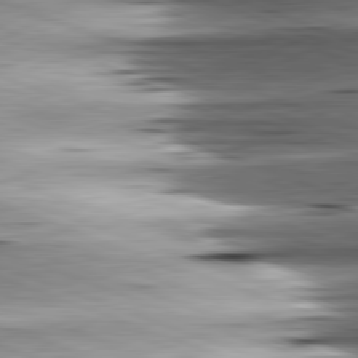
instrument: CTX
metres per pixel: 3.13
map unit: lApd
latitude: 81.6127
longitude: -151.3670
